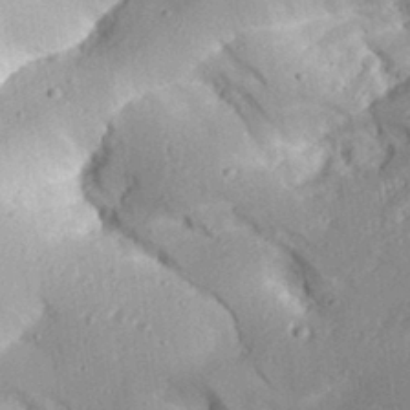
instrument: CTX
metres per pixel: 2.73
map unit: Aa
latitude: 30.4601
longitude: -132.3089
